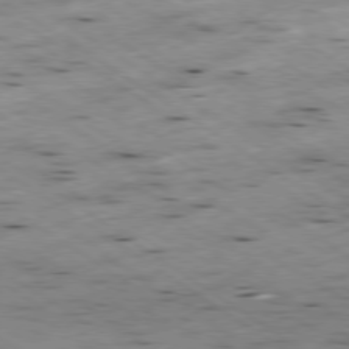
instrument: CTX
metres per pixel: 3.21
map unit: Hpe
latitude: -79.0108
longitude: -20.8191
